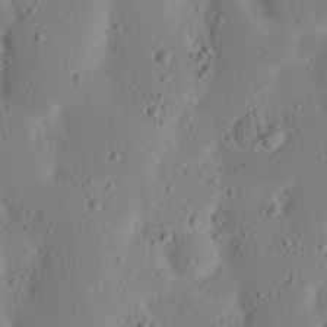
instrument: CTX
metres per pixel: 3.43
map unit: Nhu
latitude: 22.9703
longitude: -72.8002
